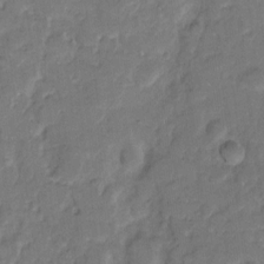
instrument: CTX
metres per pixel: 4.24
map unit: eHh
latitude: 8.6869
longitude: -64.2334
